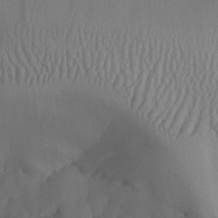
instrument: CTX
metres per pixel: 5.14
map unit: Aa
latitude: 24.7057
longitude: -128.2333
